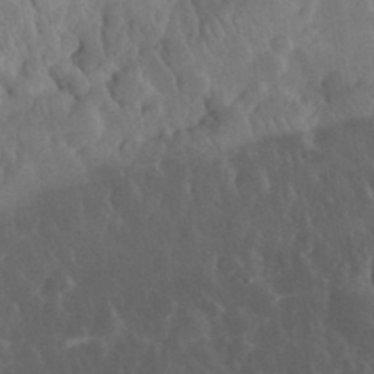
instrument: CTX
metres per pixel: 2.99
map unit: eHh
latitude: 32.8380
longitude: -80.4979
